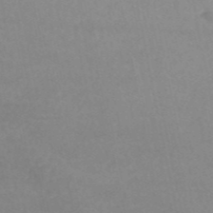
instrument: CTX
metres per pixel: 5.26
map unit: HNb
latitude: -54.0283
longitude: -34.3467
